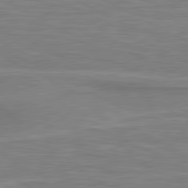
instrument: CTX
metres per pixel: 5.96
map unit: lApd
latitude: 80.9514
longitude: 172.8219
